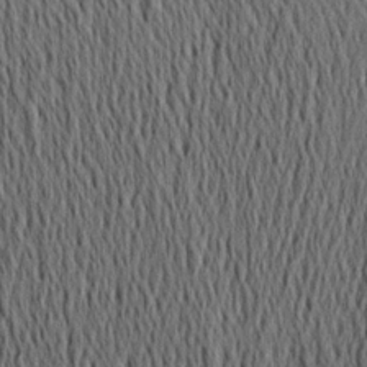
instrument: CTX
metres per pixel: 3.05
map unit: Aa
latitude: 20.3468
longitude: -144.1389
